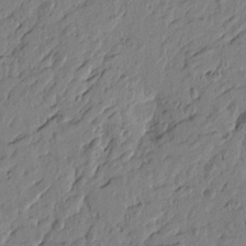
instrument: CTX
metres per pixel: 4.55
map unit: Htu
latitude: -5.7477
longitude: 179.4643
